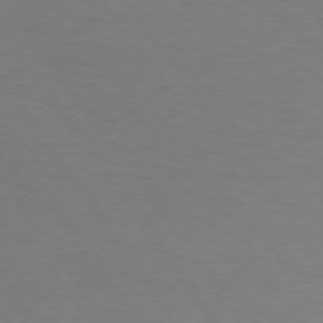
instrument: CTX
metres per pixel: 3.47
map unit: Hpe
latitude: 73.9151
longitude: -130.7814
